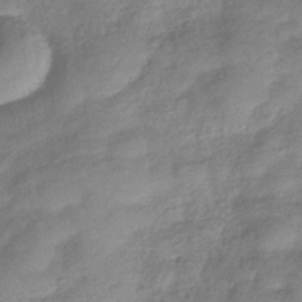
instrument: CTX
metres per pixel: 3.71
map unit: eHb
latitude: -37.8044
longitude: 81.1809
